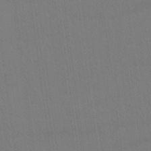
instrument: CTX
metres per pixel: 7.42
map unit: Nhu
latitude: 23.0836
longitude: -63.1781
